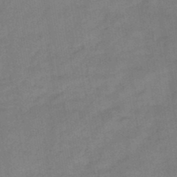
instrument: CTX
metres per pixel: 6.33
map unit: HNb
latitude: -46.6707
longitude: -38.0822
